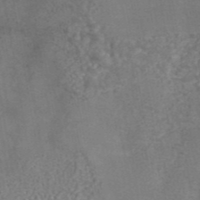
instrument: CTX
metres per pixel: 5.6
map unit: eAb
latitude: 43.4238
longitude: 106.2173
